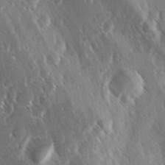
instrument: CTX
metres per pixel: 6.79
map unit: Ave
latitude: 9.2159
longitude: -104.0822
